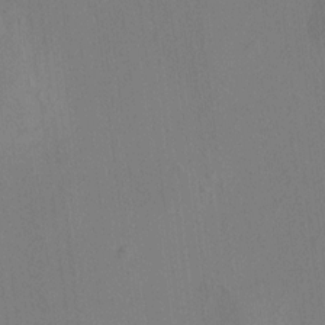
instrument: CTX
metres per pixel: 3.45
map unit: HNhu
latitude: 8.4412
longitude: 16.3685
